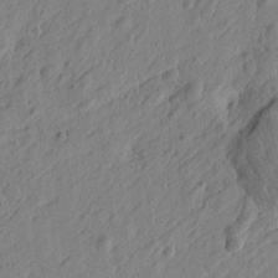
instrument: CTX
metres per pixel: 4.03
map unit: Htu
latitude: -4.6140
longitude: -179.1970
